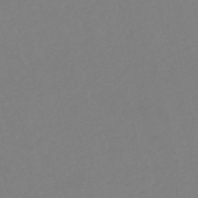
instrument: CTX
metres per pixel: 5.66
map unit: eHh
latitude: -53.5777
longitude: -24.3089
